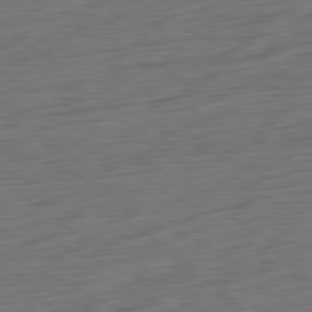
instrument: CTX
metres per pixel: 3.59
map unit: Ap
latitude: -81.9178
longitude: -77.1592
